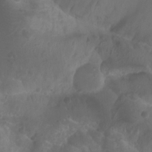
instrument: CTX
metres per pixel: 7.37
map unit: Aa
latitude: -12.9542
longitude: -68.4034
